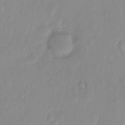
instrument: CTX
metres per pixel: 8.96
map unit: Hto
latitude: -8.1606
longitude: -47.5749
